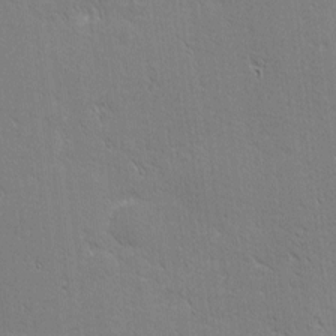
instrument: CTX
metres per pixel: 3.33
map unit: eHh
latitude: 1.9717
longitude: -77.8394
